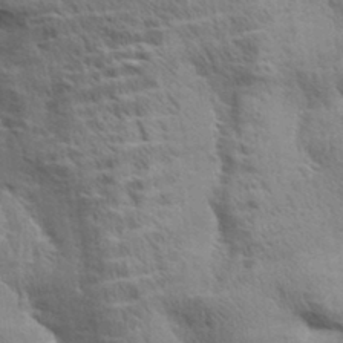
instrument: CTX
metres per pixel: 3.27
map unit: Aa
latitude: 33.1403
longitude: -140.9135
